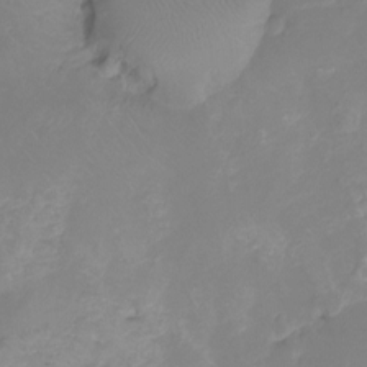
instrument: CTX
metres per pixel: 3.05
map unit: Ht
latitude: -9.5966
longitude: -35.8772
